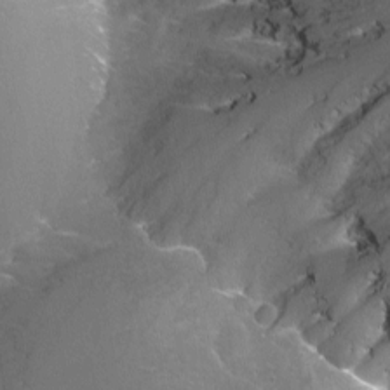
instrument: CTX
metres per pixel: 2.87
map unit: Nhu
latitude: -12.8786
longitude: -72.7436
